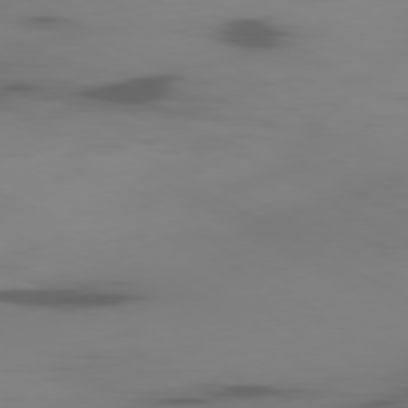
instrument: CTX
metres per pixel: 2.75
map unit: Ap
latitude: -80.1039
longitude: -63.2348
